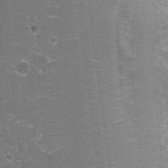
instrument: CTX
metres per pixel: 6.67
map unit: Nhu
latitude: 2.4979
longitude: -17.6504
